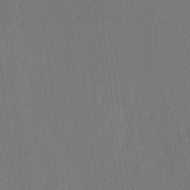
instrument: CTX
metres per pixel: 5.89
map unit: Ave
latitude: 12.7058
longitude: -107.1025
